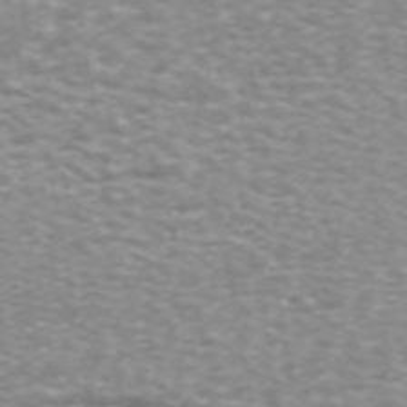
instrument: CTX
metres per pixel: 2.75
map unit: ANa
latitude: 44.9136
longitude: 27.9745
